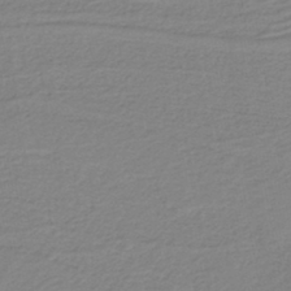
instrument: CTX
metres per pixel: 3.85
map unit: lHb
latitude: -42.0472
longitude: 52.0472
